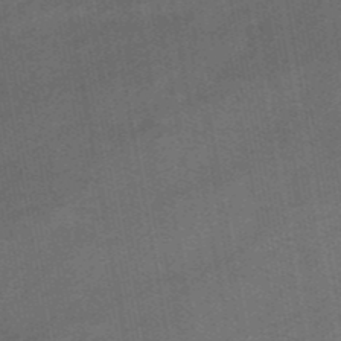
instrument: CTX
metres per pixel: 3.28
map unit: eHb
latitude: -43.1998
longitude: 87.1242
